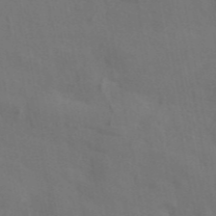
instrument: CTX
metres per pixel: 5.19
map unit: eAb
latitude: 46.4601
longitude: 112.7085
